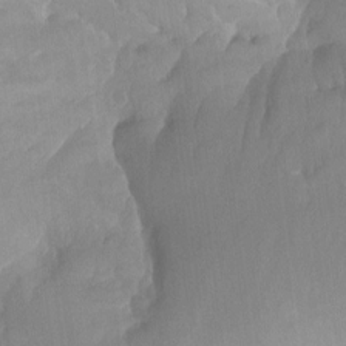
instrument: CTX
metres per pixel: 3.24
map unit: Aa
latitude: -13.4643
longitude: -59.4426
